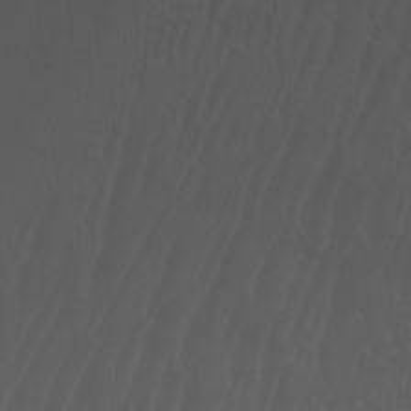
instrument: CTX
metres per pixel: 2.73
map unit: Htu
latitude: -6.8408
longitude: -68.1766
